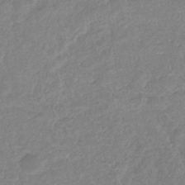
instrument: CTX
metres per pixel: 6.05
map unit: eHb
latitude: -35.4643
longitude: 77.2943
